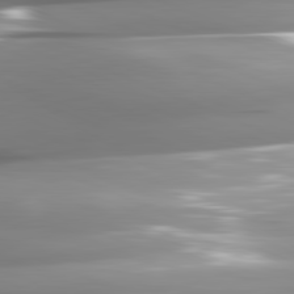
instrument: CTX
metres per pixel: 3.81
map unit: lApd
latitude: 82.1011
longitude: -146.9703
